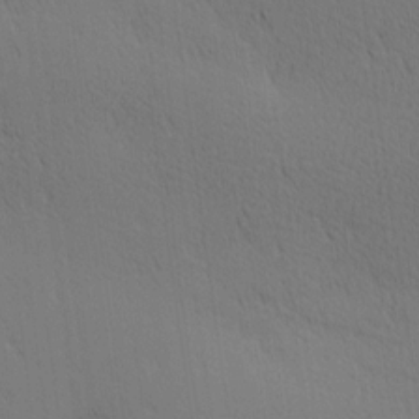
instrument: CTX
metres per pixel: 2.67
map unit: Ave
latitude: 11.1781
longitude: -107.7450
